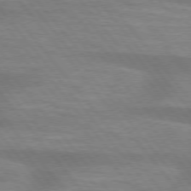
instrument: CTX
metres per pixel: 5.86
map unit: lApd
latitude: 75.2915
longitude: -58.7246
